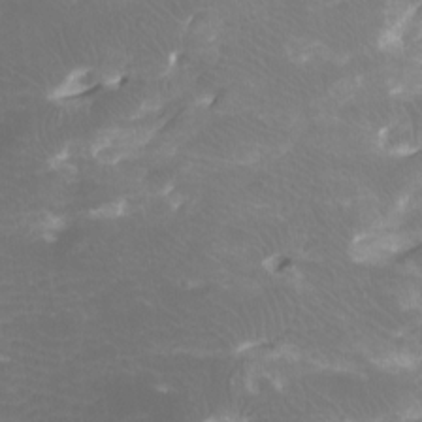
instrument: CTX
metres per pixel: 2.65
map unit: Htu
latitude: -7.1053
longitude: -48.6302
